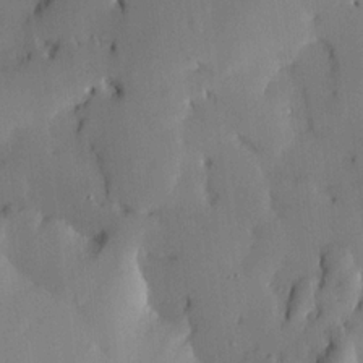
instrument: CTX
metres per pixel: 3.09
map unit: HNhu
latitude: 15.1404
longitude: 11.2187
